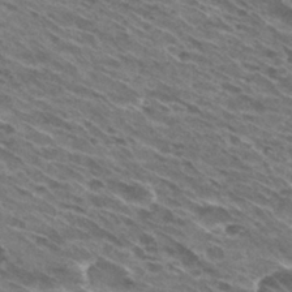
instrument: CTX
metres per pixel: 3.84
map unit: Hto
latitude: 30.5168
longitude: -45.3481
